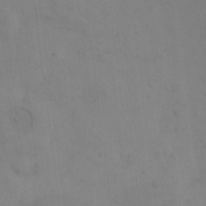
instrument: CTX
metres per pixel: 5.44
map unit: Hto
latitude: 7.0080
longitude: -60.8947
